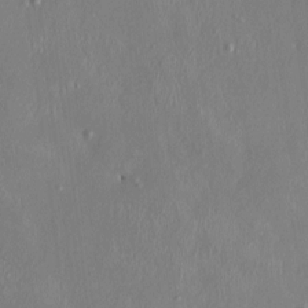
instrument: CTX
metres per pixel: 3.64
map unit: HNhu
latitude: 3.0458
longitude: -5.0080
